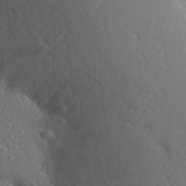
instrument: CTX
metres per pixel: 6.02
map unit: Aa
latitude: 24.1199
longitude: -146.3657
